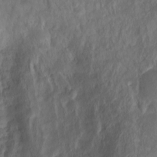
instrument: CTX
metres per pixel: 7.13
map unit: Ht
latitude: 1.9906
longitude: -34.9891
